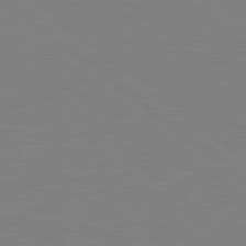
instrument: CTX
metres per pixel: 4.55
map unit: Hpe
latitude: 78.8002
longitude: -148.6302
